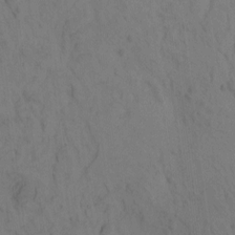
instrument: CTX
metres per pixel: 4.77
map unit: eHh
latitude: -1.1809
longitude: 17.5588
